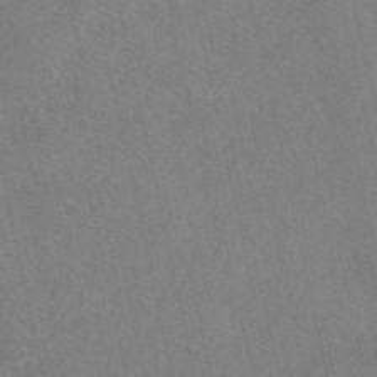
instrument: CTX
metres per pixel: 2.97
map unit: eAb
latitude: 48.2334
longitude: 105.3887
